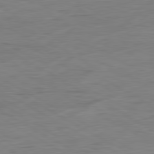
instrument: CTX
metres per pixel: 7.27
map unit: Ap
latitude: -81.1242
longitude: -78.6491
